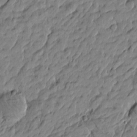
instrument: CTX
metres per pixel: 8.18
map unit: Htu
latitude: -5.7666
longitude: 177.6722
